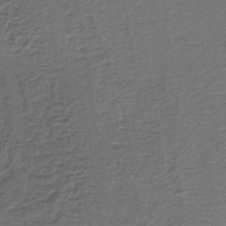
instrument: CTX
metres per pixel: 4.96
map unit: lHb
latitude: -38.2740
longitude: 59.8422
